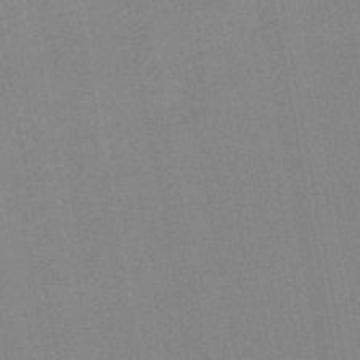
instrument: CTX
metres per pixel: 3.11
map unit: lHb
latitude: -46.5762
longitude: 70.4818
